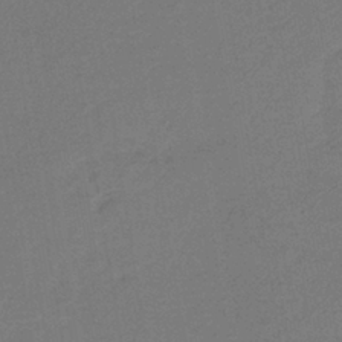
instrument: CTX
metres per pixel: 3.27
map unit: lHb
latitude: -39.2943
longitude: 69.5210
